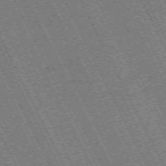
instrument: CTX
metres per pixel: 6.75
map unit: Hpe
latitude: -71.4643
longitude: 10.2551
